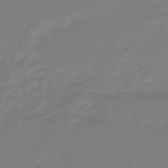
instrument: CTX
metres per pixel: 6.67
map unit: eHb
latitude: -46.2172
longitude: 82.5385
